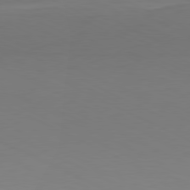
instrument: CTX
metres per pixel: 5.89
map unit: Hpe
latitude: -81.4833
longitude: 16.9164
